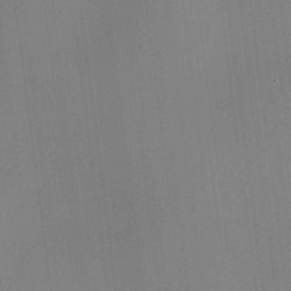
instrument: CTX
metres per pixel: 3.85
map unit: HNhu
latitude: 12.8380
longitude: 12.1417
